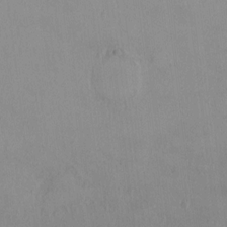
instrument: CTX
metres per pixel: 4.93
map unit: HNhu
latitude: 2.8191
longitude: 6.7085
